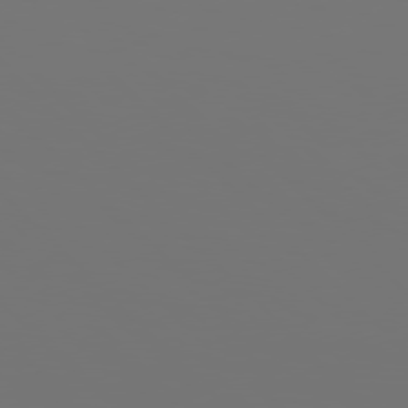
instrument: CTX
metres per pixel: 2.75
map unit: Hpe
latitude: 77.0836
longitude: -164.7246
